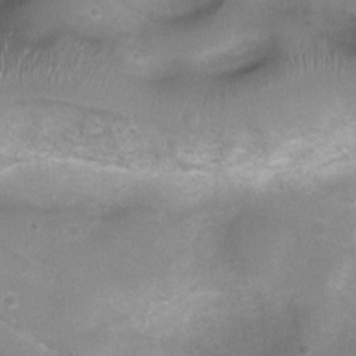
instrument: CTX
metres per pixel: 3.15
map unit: Ht
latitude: 4.7435
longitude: -21.1970
